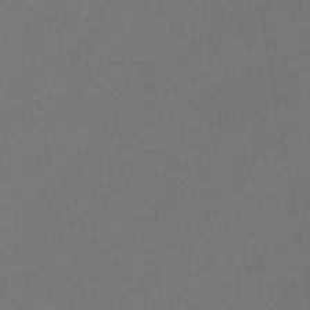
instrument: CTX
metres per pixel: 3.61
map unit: HNb
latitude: -47.0108
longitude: -35.5182
